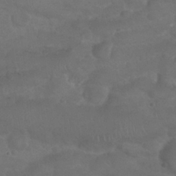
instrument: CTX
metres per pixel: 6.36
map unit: Nhu
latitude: 24.9324
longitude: -52.3656
